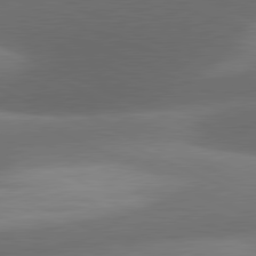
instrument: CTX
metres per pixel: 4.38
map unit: lApd
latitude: 81.2537
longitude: 133.0676
